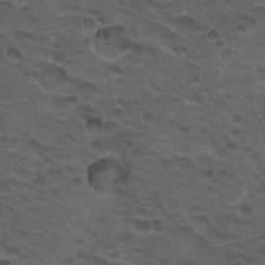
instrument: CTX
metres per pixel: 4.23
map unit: Hto
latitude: 19.1025
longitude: -32.2523
